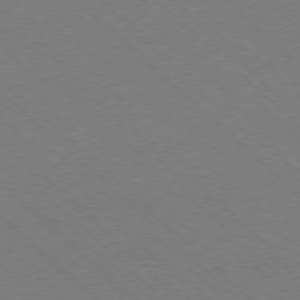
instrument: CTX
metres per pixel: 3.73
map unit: Ap
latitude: -77.3888
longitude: -65.6883
